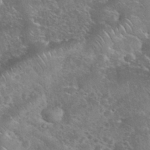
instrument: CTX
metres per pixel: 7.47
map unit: eHh
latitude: 35.2348
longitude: -65.3671
